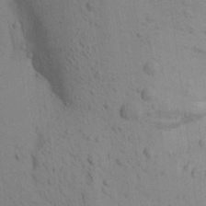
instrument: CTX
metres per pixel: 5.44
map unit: Aa
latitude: 18.7813
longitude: -149.2915
